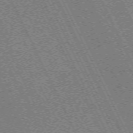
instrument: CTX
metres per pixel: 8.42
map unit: Hpe
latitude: -71.2376
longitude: 9.0486
